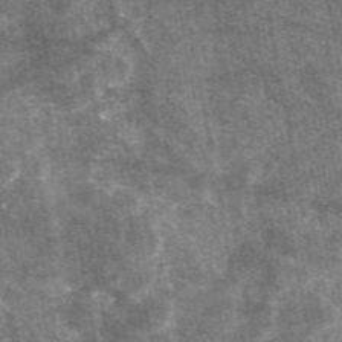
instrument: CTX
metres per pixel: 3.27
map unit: eAb
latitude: 47.3671
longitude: 122.3873
